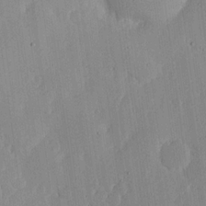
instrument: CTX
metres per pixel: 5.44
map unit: lHvf
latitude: 18.6112
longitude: -115.1403
